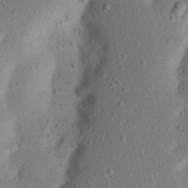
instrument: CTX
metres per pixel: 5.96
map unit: Nhu
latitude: 23.0080
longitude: -72.9136
